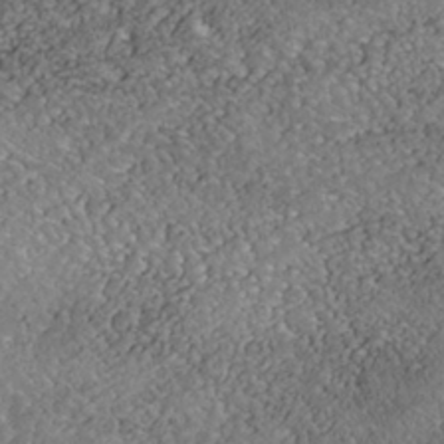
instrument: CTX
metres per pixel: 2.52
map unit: Nhe
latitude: -39.8045
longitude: -117.7072
